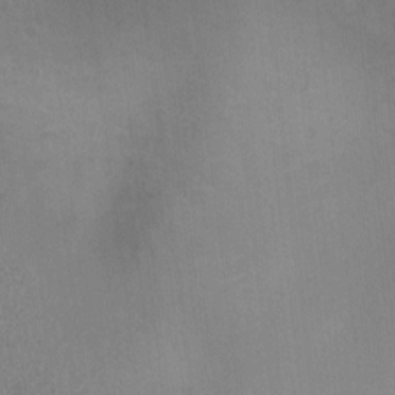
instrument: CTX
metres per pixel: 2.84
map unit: Ht
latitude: -4.4440
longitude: -17.4426
